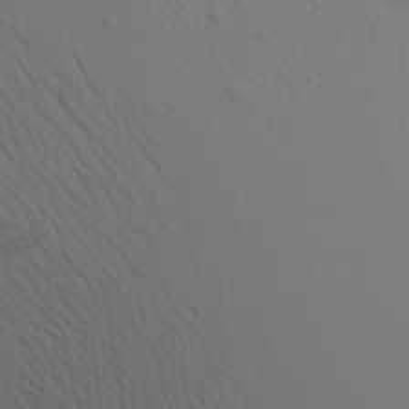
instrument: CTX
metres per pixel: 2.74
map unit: Aa
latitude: 16.2145
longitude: -143.5371
